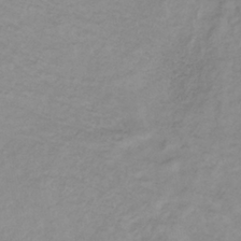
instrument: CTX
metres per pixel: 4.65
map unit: lHb
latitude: -36.5951
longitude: 70.2362
